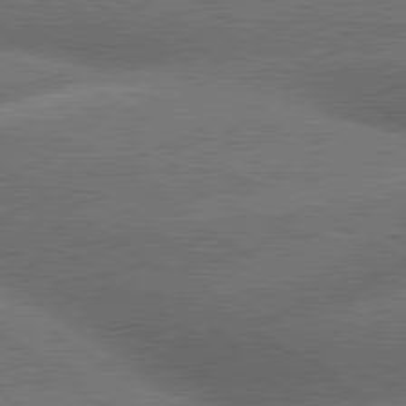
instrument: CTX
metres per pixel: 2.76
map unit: lApd
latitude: 79.8961
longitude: -153.7072
